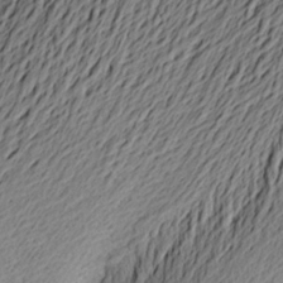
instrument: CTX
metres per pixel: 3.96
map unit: Aa
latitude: 22.8191
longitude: -149.3104
